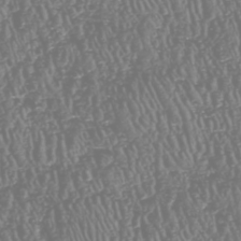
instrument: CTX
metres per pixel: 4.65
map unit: HNhu
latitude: -47.5210
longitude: 29.0109
